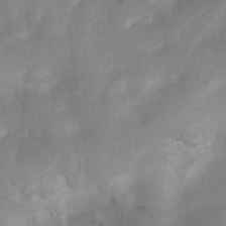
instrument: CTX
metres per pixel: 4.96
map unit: Nhu
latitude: 8.0822
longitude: -22.3089
